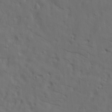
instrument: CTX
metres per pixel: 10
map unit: lAa
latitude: 19.5182
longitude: -139.2726
